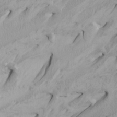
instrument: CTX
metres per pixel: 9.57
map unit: Htu
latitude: -4.5196
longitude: -88.2145
